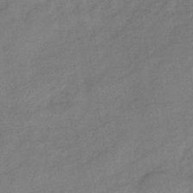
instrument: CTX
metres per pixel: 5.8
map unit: eHb
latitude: -41.9556
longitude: 82.6896
